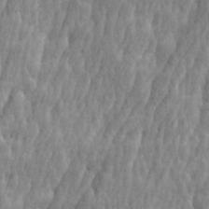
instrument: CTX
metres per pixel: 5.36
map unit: Ave
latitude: 15.0081
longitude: -135.9339
